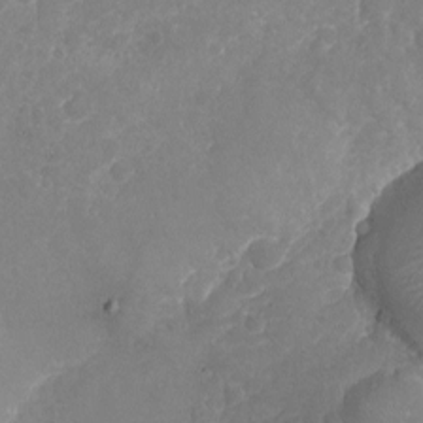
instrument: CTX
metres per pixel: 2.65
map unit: Nhu
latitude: -17.7100
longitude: -57.8394
